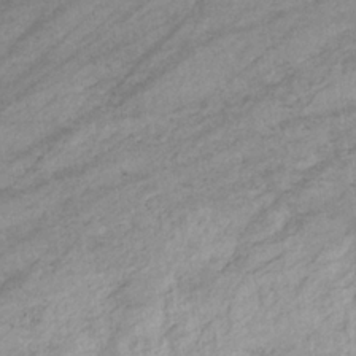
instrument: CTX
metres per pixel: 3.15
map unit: eHb
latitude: -33.3510
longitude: 70.9542
